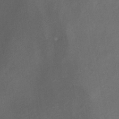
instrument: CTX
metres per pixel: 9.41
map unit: eHb
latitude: -30.6707
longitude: 63.1431
